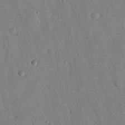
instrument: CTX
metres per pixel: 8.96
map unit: Nhu
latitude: 20.9892
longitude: -78.8380
